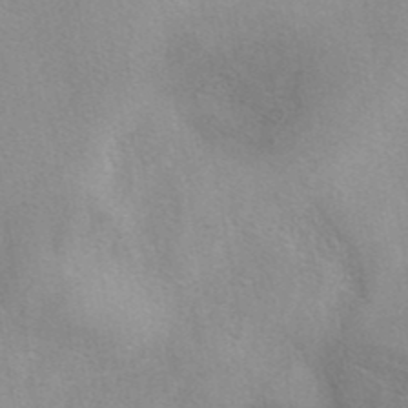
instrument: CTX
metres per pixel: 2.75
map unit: eAb
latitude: 40.3656
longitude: 106.0661
